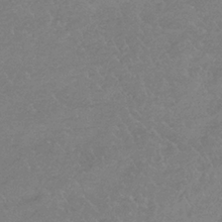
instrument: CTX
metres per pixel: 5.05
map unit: HNb
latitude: -35.5210
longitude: 55.6155
